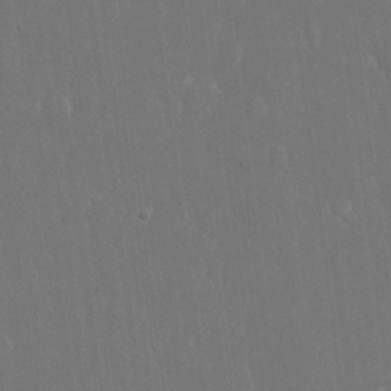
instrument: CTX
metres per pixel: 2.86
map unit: eHh
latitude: 15.7639
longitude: -72.2334
